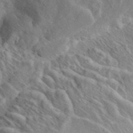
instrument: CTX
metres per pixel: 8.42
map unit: ANa
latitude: 42.2712
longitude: 53.5966
